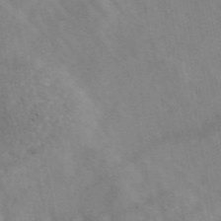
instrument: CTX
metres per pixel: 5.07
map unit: eAb
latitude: 47.8206
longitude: 119.7289
